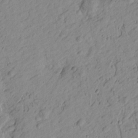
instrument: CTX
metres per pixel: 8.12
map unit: Htu
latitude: -0.8597
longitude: -175.2348
